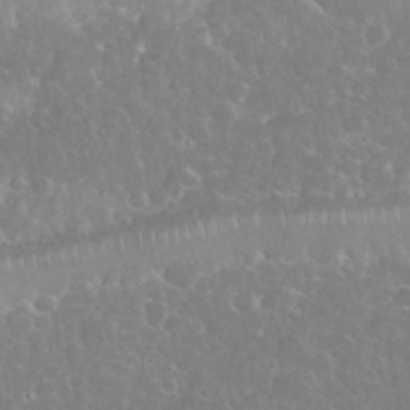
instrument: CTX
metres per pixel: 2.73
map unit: eHh
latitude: 35.2537
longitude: -63.9906
